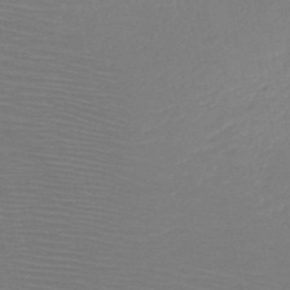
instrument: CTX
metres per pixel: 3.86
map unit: HNb
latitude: -49.7289
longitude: -44.3278
